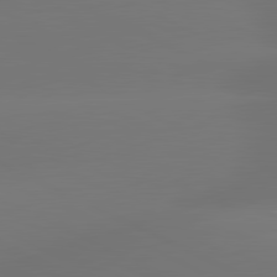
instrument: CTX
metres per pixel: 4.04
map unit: lApd
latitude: 81.4615
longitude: -164.4601
